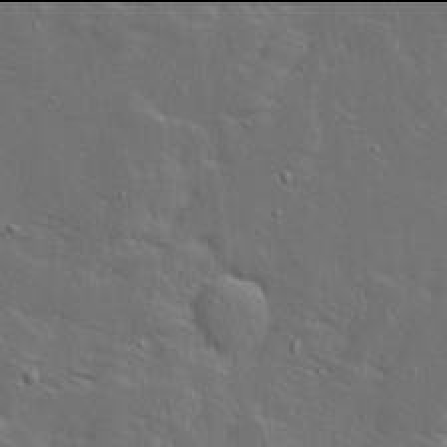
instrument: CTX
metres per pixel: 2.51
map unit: Ave
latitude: 13.9906
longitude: -137.4427
